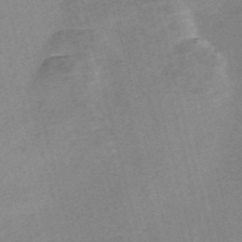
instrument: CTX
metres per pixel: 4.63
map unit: Nve
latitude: -56.7085
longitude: 59.2375
